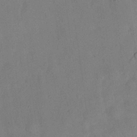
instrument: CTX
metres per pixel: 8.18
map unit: Nhu
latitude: 26.2901
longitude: -73.2726
